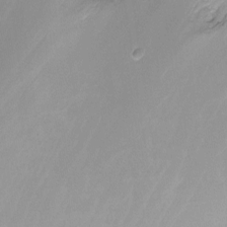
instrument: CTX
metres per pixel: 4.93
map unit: Ht
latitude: -9.5021
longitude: -28.6490
